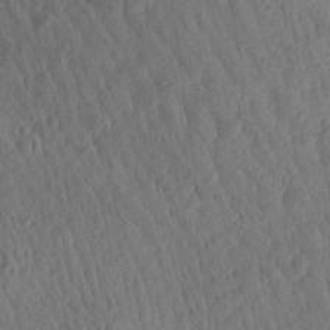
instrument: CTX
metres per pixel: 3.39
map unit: Aa
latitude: 27.9150
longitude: -141.4993
